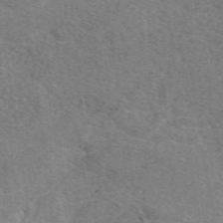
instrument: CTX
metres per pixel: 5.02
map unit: eAb
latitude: 49.3293
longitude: 115.1998
